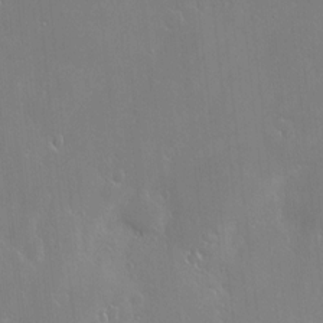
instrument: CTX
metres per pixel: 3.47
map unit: Nve
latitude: -10.0472
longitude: 173.8800
